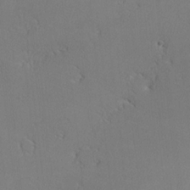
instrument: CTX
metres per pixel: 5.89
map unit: lHvf
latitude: -12.9542
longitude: -101.9339
